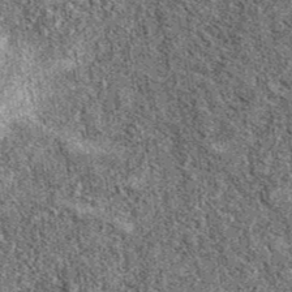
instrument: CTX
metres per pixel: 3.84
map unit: eAb
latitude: 39.8016
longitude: 110.7652
